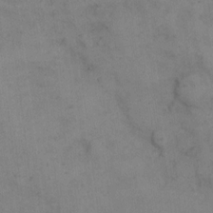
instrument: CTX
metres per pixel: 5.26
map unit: eHh
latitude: 10.6113
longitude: -63.3860
